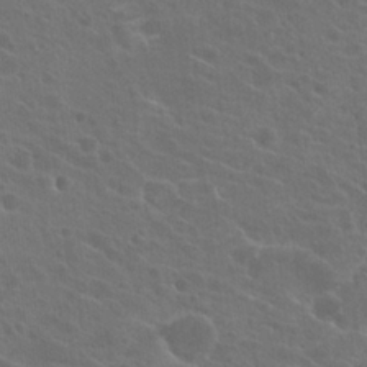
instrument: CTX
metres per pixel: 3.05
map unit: Hto
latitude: 23.9717
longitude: -39.9339
